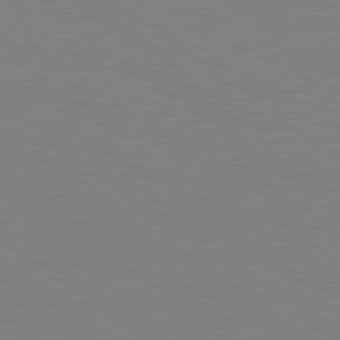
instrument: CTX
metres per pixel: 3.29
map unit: Hpe
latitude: 78.7435
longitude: -148.9892
